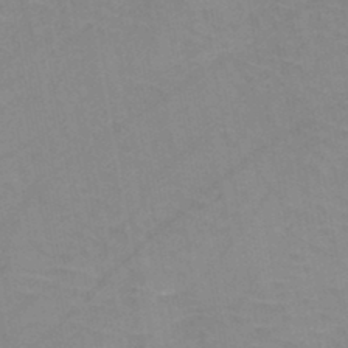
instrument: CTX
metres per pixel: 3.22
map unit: HNb
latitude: -45.1242
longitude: -40.8757
